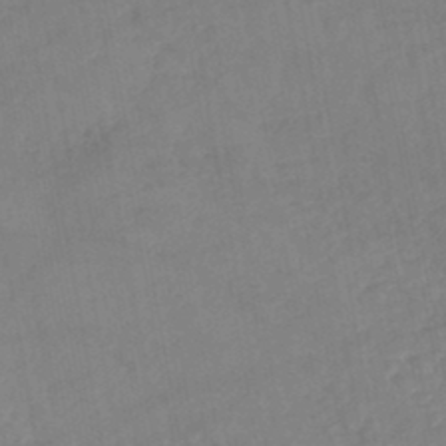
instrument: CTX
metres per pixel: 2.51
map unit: lHb
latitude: -45.6722
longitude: 73.2943
